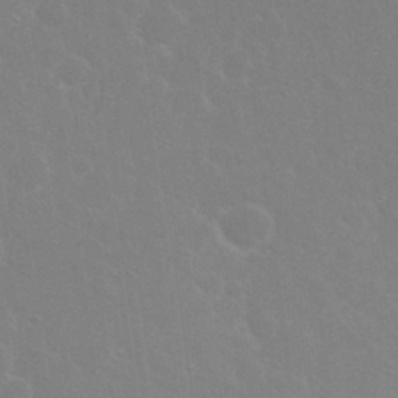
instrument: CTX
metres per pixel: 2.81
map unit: Nhu
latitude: 26.9703
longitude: -51.9150
